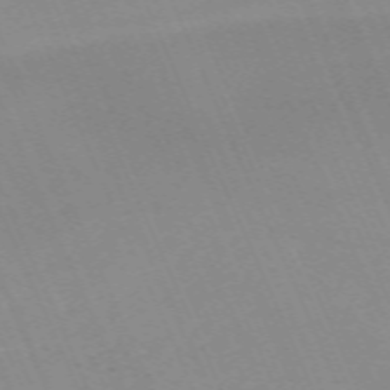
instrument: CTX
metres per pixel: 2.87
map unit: Nhu
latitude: -67.1620
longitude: 39.0864
